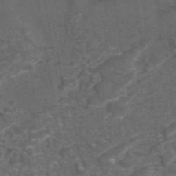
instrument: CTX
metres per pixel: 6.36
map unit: eAb
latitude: 43.4615
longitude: 107.0487
